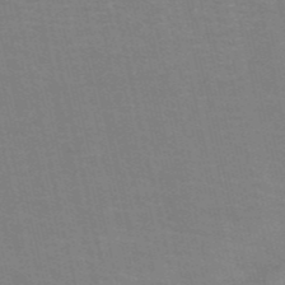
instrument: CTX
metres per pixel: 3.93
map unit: HNb
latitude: -53.9556
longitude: -45.8583
